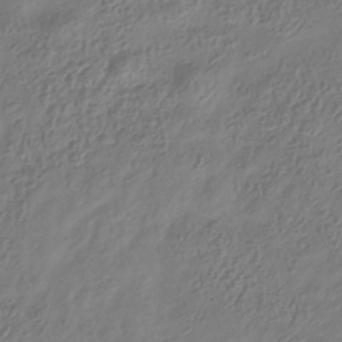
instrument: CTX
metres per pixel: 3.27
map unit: Hve
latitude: -34.5574
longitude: 88.8219
